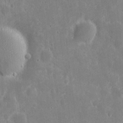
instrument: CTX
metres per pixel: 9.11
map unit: eHh
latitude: 7.9717
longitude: -70.6490
